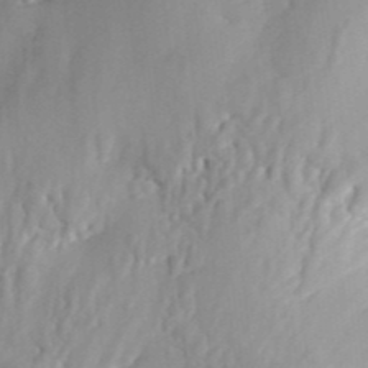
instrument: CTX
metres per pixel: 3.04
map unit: ANa
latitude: 41.8961
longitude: 55.1431
